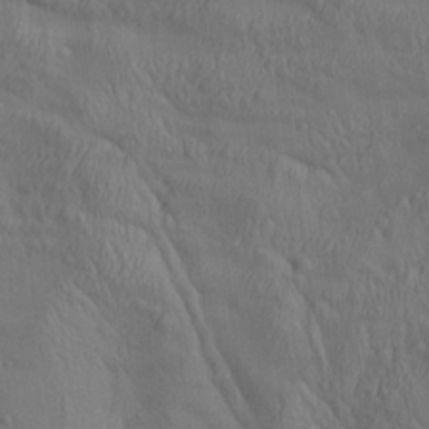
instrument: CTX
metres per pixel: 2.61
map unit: lAa
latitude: 22.5924
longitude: -137.8017
